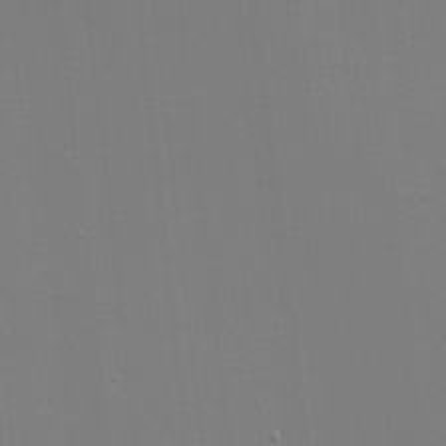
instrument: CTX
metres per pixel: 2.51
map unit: eHh
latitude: -6.2172
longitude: -83.3103
